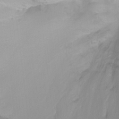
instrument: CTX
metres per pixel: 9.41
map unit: Ht
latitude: -6.7274
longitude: -31.9339
